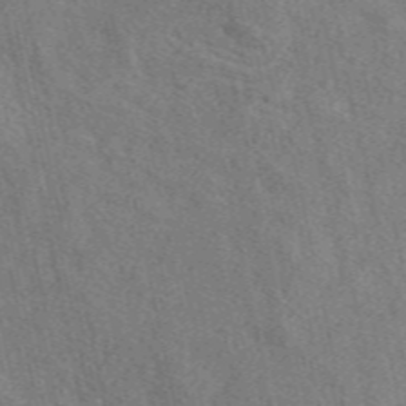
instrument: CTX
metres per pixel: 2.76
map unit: eAb
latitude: 48.8191
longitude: 112.7085
